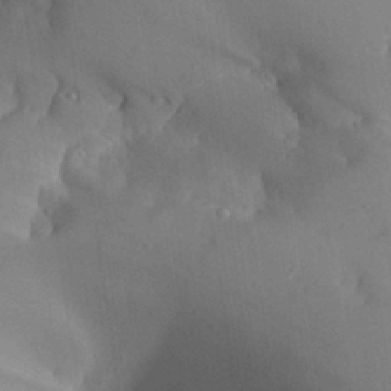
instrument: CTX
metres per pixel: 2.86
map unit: Aa
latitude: 27.1970
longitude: -128.9702
